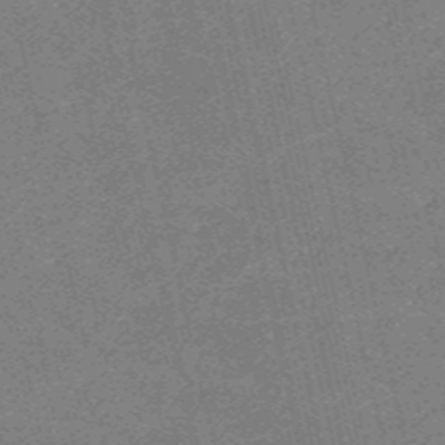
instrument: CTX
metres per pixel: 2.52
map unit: HNb
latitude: -54.7085
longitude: -40.0444
